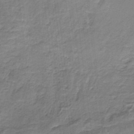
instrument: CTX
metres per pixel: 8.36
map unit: HNb
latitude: -35.1053
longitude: 57.6533
